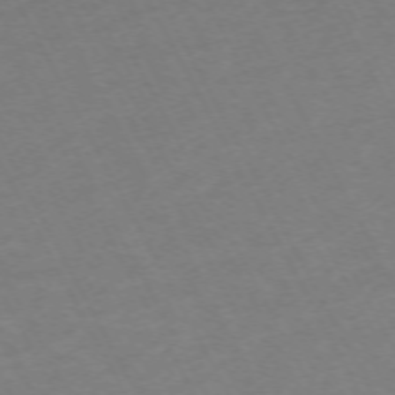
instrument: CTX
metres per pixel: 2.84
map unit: Hpe
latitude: -72.0094
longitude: 8.3306
